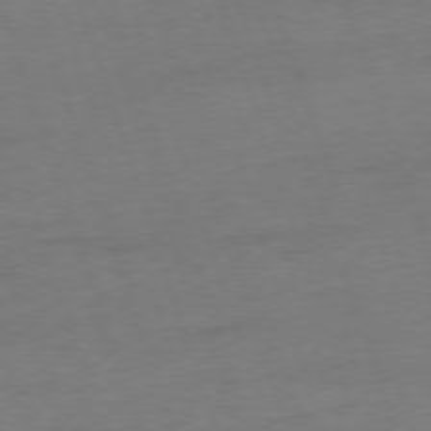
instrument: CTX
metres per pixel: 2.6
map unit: Ap
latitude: -76.3117
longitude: -72.8002
